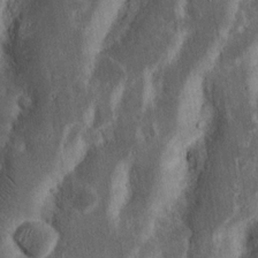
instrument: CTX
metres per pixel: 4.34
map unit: Nhu
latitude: 15.5749
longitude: -74.3089
